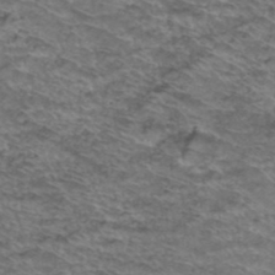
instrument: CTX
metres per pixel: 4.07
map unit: Hto
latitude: 38.3278
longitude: -44.2522
